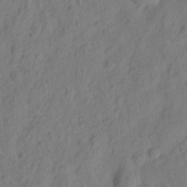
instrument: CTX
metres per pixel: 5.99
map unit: eHh
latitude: 7.7450
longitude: -75.3104
